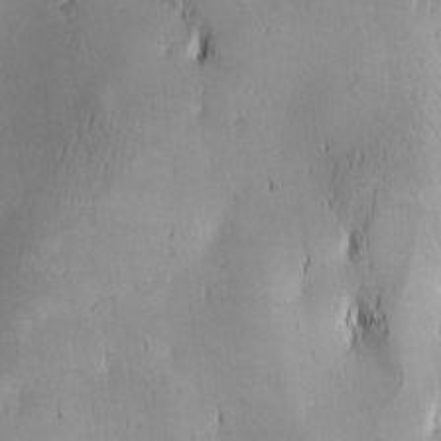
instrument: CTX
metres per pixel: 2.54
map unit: lAa
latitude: -4.6896
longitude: -121.1403
